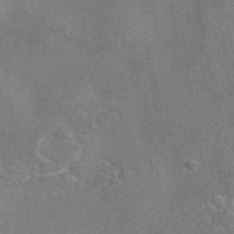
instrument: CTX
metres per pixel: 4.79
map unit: eAb
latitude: 45.4993
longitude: 109.5021
